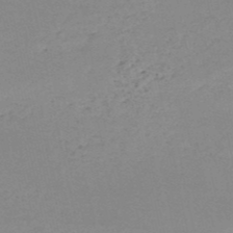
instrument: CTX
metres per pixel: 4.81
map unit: HNb
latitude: -50.8975
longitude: -53.7828
